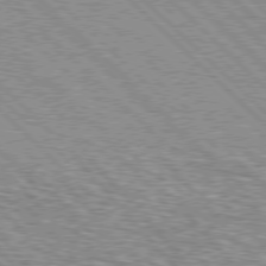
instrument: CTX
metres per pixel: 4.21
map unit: lApd
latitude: 76.8380
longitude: -74.1956
